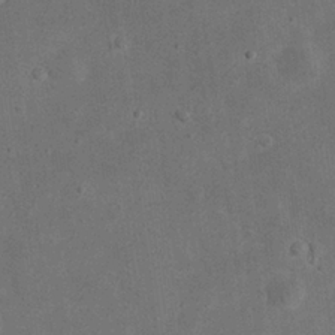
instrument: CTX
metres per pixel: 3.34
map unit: eHh
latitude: 24.6112
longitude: -68.3278
